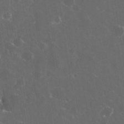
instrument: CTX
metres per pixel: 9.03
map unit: eHh
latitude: 33.0270
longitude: -61.8205
